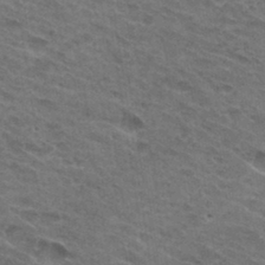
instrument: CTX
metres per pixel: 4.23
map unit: Hto
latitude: 32.1767
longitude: -46.9325
